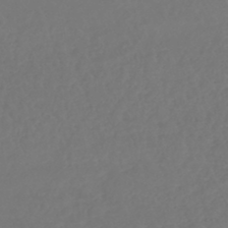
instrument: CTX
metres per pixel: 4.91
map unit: lHb
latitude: -42.8974
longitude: 66.9919
